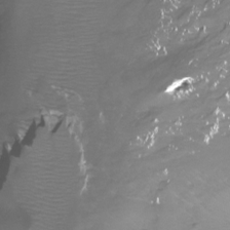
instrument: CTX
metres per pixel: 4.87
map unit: Htu
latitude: -13.2754
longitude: -46.8002
